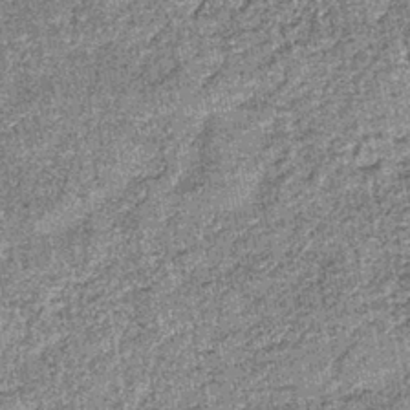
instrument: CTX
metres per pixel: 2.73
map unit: lHb
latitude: -39.0108
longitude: 64.9353
